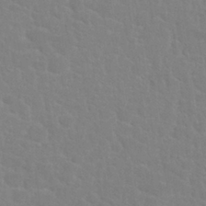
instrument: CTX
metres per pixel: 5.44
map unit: Nhu
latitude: 27.5560
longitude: -51.9528
